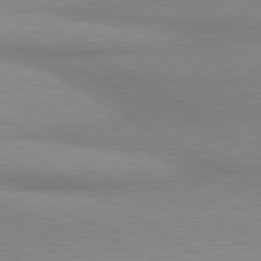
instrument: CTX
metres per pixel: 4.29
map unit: lApd
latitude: 80.1578
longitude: 167.1620
